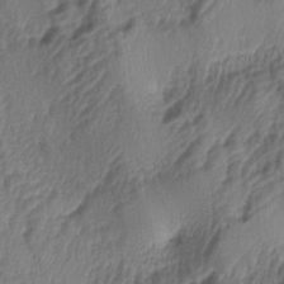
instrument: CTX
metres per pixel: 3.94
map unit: lAa
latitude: -5.3509
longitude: -123.7261
